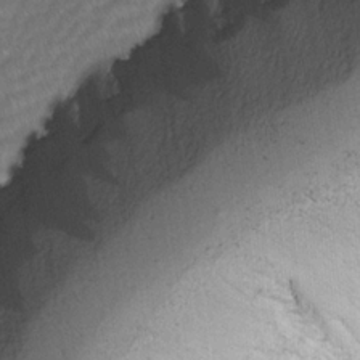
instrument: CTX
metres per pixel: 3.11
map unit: Ave
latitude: -0.6897
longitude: -113.7638
